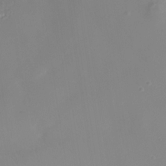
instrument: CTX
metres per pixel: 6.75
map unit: Nhe
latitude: -35.5966
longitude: -87.1025
